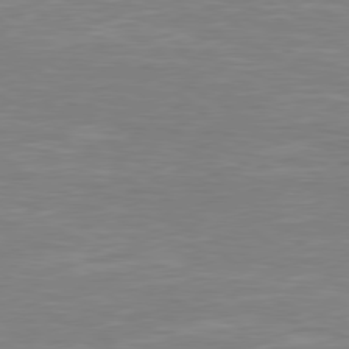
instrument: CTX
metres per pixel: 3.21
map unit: Hpe
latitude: 78.4034
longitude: -125.0269
